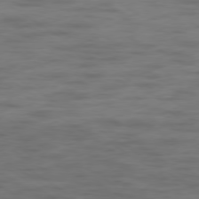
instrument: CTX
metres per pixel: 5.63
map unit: Hpe
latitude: -79.1998
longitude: -21.8773
